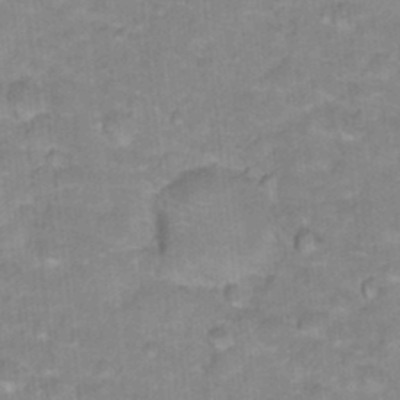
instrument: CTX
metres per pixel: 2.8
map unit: Hto
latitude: 17.5182
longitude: -35.0836
